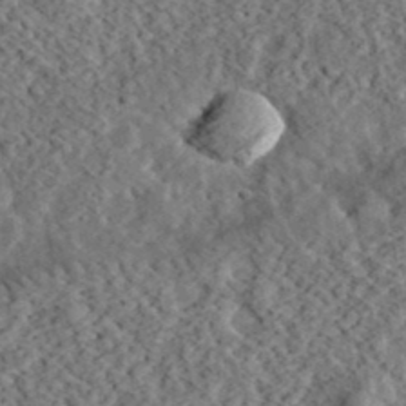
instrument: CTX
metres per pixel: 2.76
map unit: eHh
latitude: 37.0837
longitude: -79.0270
